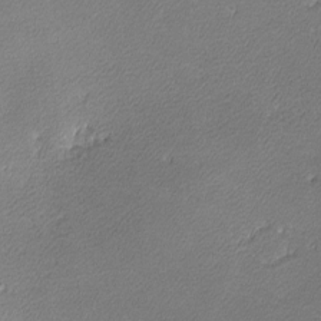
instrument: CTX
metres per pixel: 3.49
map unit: lHvf
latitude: -12.6141
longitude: -102.9136
